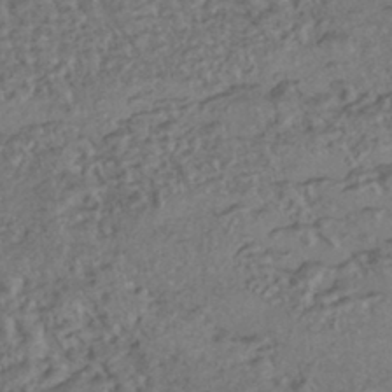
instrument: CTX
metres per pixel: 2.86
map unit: eHh
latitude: -43.2753
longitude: 119.6533
